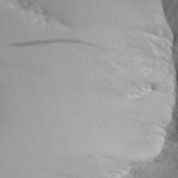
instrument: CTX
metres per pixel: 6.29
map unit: Aa
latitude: 30.5546
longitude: -133.4993
